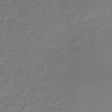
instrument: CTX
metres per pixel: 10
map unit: HNb
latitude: -48.9164
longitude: -39.5938
